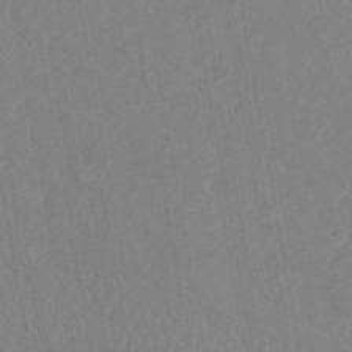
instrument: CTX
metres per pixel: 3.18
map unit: HNhu
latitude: -46.6140
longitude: 93.2376
